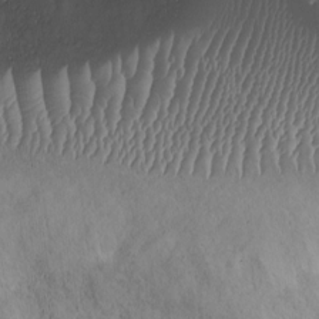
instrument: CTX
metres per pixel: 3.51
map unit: Ht
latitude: -5.8800
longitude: -20.6302
